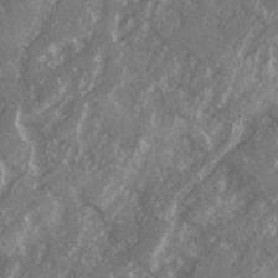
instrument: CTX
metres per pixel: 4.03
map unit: Ave
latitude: 20.5735
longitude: -130.6680
